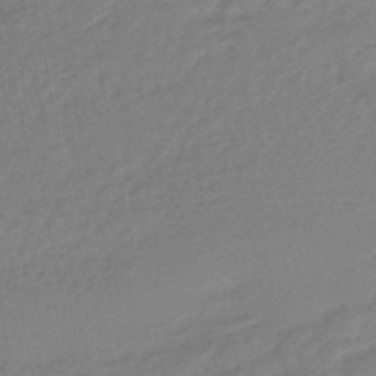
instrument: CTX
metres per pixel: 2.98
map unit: HNhu
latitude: -45.8045
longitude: 92.2550
